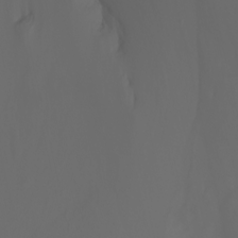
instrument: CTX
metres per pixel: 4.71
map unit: Nhu
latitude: -9.9367
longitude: -69.9150
